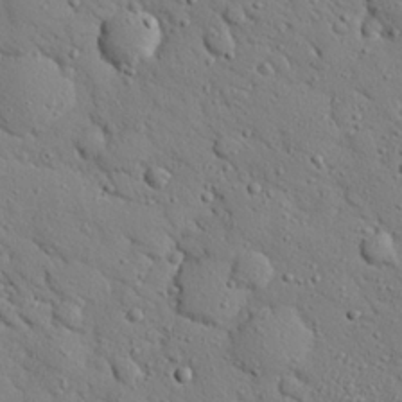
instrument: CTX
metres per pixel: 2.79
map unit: eHh
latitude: 25.7260
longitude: -77.9339
